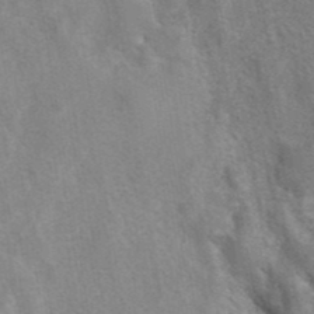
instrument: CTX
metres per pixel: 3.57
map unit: eAb
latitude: 41.1025
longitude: 106.6330
